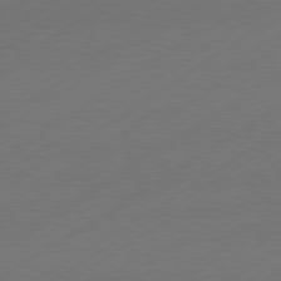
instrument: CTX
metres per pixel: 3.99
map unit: Hpe
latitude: -80.8408
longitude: 15.4833
